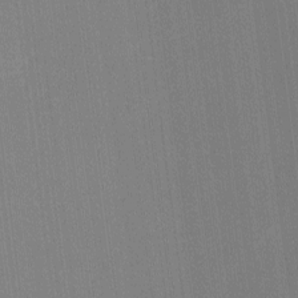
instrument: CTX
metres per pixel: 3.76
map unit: lHvf
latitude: -11.6155
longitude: -104.5735
